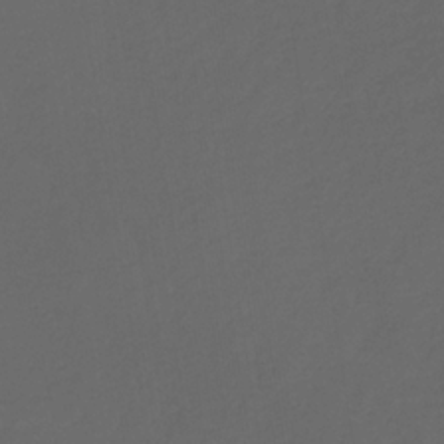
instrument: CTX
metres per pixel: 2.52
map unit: eHb
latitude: -32.0094
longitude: 72.0661
